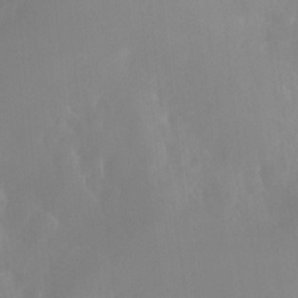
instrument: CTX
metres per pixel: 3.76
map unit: Nhu
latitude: -8.4629
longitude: -52.3845
